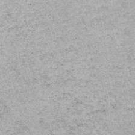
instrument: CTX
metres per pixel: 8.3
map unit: HNhu
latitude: -48.1228
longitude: 100.4628
